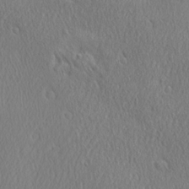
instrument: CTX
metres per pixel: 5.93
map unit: Ave
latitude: 21.6505
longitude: -136.7058
